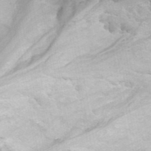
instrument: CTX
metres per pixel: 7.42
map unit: ANa
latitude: 42.1578
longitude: 16.8597
